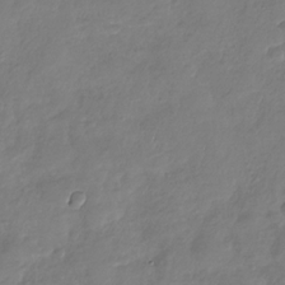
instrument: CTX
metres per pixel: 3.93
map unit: Nhu
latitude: -29.6722
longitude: -61.6127
